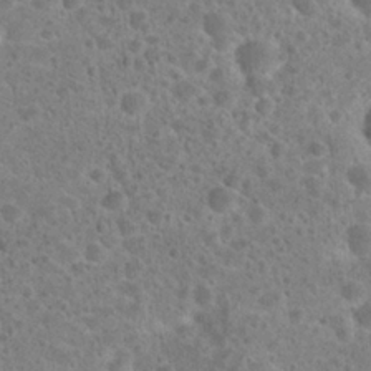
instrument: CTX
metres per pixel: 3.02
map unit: Hto
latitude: 23.9339
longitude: -49.1025
